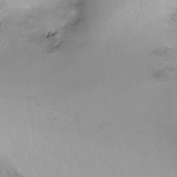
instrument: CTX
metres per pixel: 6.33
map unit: Ht
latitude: -15.2565
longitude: -41.0269
